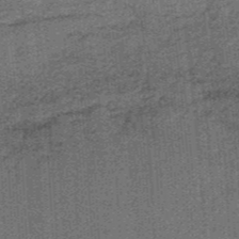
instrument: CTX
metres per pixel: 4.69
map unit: lHb
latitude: -37.6721
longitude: 57.4265
